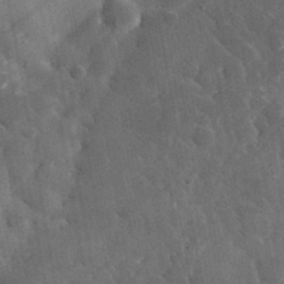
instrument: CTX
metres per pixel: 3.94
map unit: lHvf
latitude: 34.4034
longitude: -86.1955
